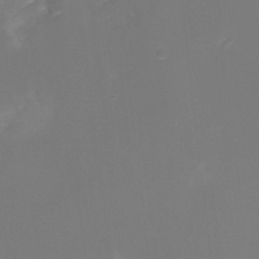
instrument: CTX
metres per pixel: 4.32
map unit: Nhu
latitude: -15.7478
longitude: -56.6112
